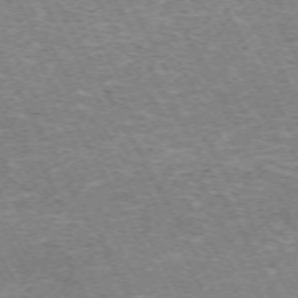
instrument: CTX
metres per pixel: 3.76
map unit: Hpe
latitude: -71.6344
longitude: 12.3684
